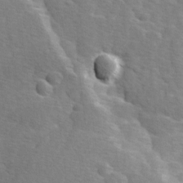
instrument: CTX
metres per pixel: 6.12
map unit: Ave
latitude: 0.9702
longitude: -111.9906
